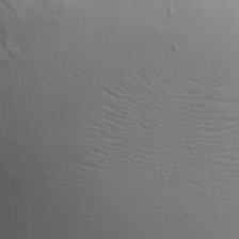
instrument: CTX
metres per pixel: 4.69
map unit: Nhu
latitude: 0.4790
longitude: -77.8583
